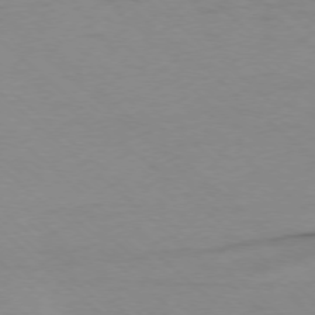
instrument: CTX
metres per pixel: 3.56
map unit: Ap
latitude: -76.7652
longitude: -76.9891
